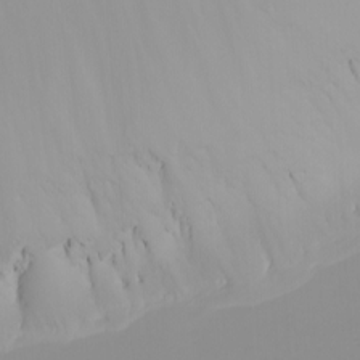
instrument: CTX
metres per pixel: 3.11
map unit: eHh
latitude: -5.4832
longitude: -86.0255
